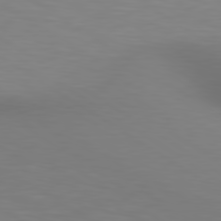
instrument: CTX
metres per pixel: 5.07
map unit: lApd
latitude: 80.2145
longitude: 120.8597
